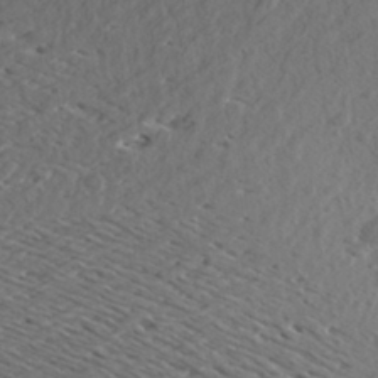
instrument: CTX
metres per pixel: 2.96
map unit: Aa
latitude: 27.7450
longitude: -143.5560
